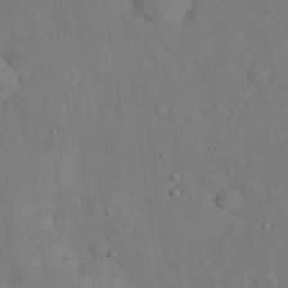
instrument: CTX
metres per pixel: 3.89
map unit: Nhu
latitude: 28.3467
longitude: -70.0444
